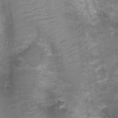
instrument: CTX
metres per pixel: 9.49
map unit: Nhu
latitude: 3.7638
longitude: -17.7071
